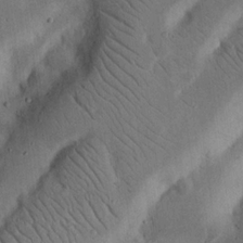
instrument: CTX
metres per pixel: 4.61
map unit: Nhu
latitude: 18.5356
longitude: -74.8191
